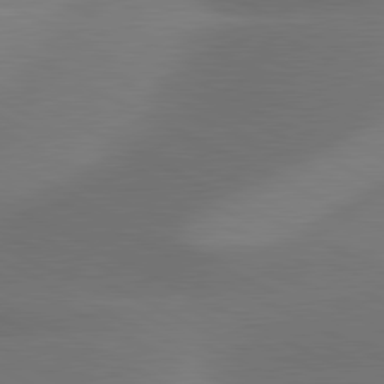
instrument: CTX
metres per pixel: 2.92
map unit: lApd
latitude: 81.1214
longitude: 129.1053
